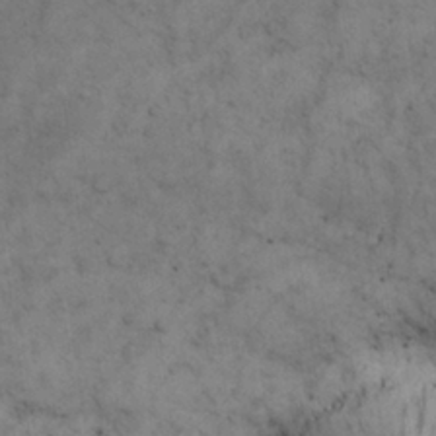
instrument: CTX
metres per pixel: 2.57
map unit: Nhu
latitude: 28.7057
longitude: -71.5749
